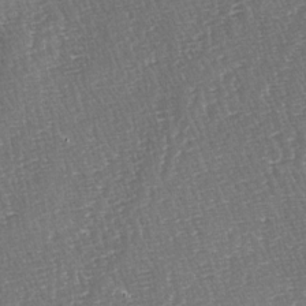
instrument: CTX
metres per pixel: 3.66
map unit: lAa
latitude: -3.6343
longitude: -123.1214
